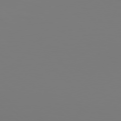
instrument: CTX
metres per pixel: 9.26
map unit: Hpe
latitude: 77.4048
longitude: -134.4979
